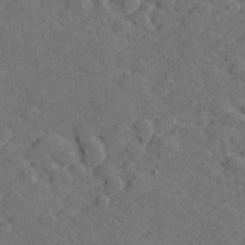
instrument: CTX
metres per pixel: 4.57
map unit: lHvf
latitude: 26.4979
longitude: 142.7463
